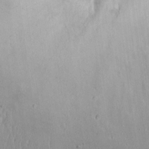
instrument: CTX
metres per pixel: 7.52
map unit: eHh
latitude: 18.7813
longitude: -72.2901
